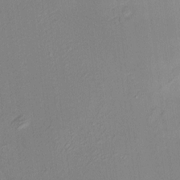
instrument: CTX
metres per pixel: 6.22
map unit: HNhu
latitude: 6.2522
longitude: 9.3321
